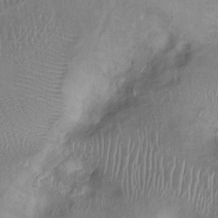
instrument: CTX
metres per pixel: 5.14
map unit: Ht
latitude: 0.0444
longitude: -12.7435
